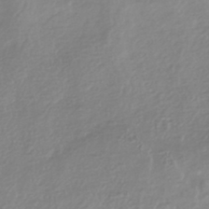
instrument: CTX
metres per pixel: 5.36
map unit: HNhu
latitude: -44.2173
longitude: 96.4062
